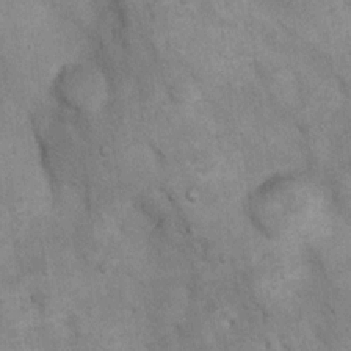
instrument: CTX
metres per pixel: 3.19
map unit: Nhu
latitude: 7.4804
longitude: -23.7261
